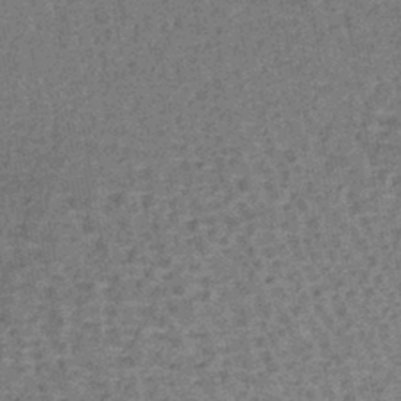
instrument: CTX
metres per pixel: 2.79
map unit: lHb
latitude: -40.5196
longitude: 58.5951
